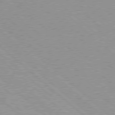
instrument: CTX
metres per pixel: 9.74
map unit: Hpe
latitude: 77.8016
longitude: -154.2900
